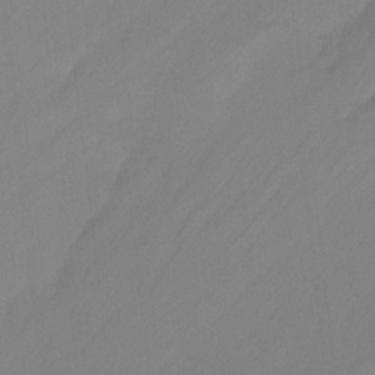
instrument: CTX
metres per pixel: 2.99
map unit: Nhu
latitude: -13.7100
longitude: -60.3656
